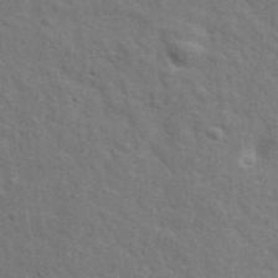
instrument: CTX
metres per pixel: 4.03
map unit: ANa
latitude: 41.8016
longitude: 29.6344
